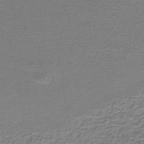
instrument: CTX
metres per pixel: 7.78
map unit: lHb
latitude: -44.8597
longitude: 56.9164
